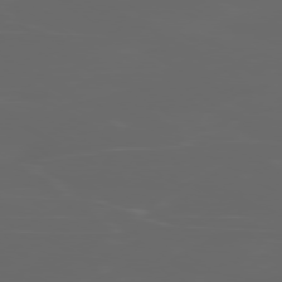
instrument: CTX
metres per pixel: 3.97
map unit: Ap
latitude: -80.0283
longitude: -71.1781
